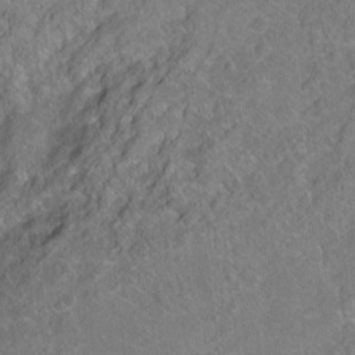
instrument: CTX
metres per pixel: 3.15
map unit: Ht
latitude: -6.6329
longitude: -37.0648
